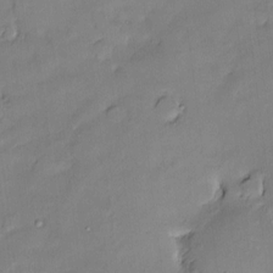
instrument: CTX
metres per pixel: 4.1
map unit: Hve
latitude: -10.1984
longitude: 176.3873
